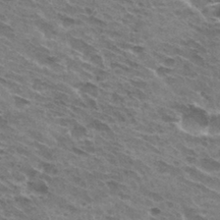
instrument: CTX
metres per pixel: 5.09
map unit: Hto
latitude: 31.8962
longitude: -44.3278
